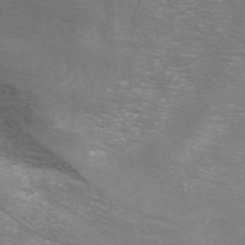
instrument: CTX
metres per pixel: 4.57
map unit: ANa
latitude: 42.5924
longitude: 24.6896
